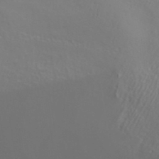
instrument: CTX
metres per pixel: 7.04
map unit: ANa
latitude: 37.9906
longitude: 23.1809
